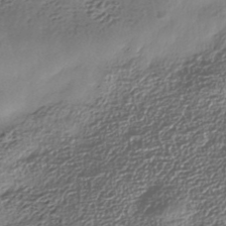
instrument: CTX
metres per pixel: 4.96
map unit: Nhe
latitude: -38.2173
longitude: -148.7813
